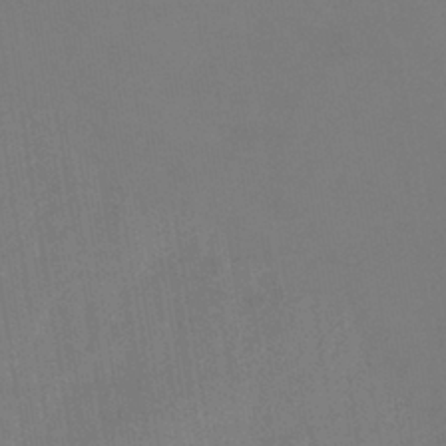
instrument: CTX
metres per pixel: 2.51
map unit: lHb
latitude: -38.8030
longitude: 74.3685
